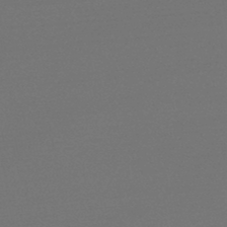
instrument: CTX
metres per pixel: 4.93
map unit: lHb
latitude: -47.0864
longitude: 66.2928
